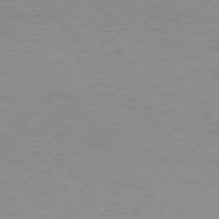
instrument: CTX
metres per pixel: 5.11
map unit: Ap
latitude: -76.0283
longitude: -88.5924
